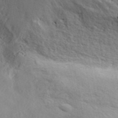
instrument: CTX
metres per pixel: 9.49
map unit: ANa
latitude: 41.8772
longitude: 54.5385
